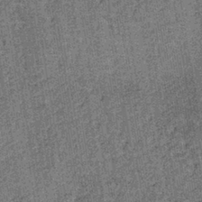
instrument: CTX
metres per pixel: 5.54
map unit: lHb
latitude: -38.6707
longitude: 64.5196
